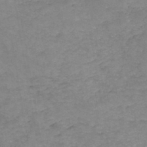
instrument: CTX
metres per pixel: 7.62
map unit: HNb
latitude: -46.7841
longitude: -36.7058
